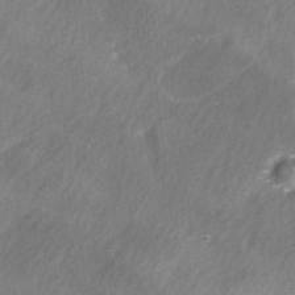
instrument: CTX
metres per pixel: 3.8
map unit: Ave
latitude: 0.3089
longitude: -112.3089
